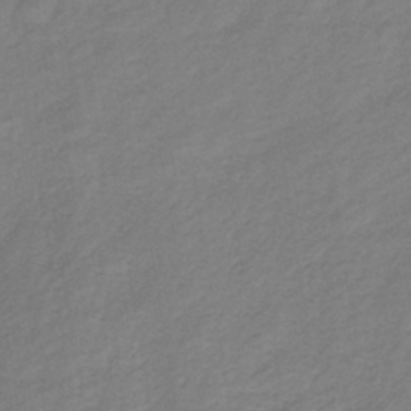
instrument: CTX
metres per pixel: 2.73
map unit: lHb
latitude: -39.2376
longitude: 71.8611
